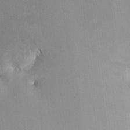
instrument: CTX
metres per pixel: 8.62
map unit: HNhu
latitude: 6.4223
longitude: -3.4993
